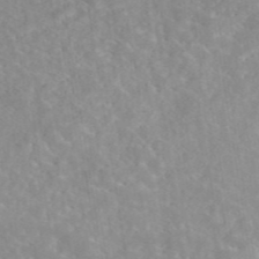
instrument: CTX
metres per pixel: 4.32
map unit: eAb
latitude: 45.0458
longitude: 126.9352
